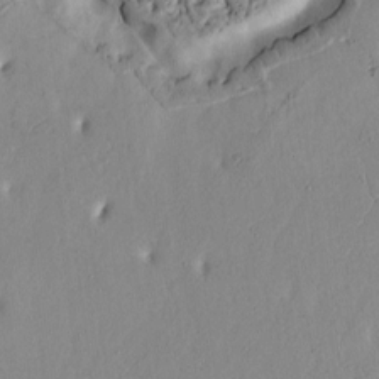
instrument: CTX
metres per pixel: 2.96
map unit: Htu
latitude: 3.6127
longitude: 151.4643
